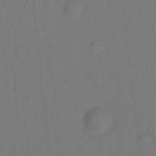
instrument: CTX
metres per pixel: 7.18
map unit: Hto
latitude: 0.0444
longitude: -34.4223
